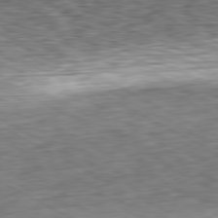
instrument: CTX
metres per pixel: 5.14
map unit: Ap
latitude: -80.8786
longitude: -73.7261
